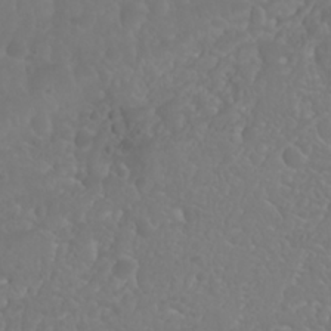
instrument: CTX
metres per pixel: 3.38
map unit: Nhu
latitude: 23.7072
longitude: -64.3845
